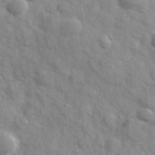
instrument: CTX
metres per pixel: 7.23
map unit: Hve
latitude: 32.3278
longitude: 151.0486
